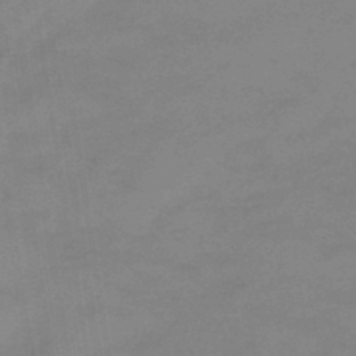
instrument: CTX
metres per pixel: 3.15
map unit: eHb
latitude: -45.4265
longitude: 86.3873
